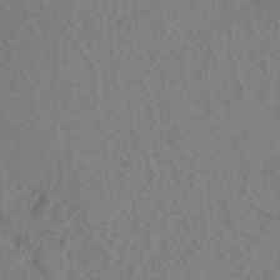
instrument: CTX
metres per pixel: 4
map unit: eHh
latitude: -39.8045
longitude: -27.0270
